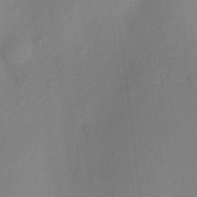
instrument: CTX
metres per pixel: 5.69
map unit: eHh
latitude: 4.0633
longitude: -72.2334
